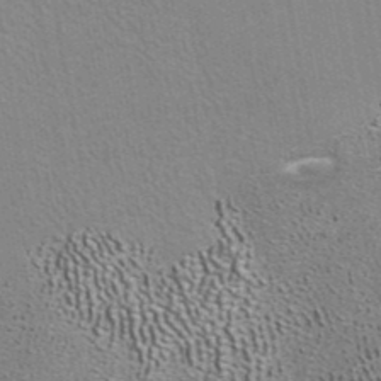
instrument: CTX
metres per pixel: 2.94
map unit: ANa
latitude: 39.6505
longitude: 22.2740
